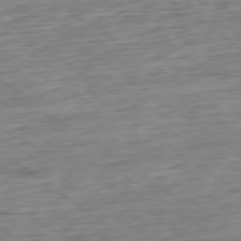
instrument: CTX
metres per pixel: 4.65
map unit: Hpe
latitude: -79.2754
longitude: 12.3684
